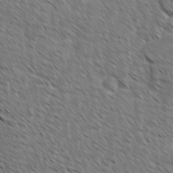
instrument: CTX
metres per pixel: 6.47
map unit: Ave
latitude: -1.7289
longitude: -113.5371
